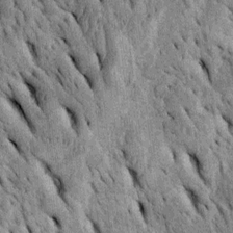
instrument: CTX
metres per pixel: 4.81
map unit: Htu
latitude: -2.2361
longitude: 151.5399
